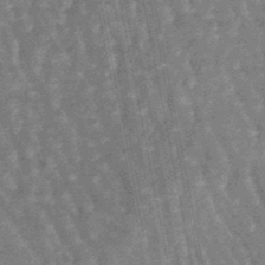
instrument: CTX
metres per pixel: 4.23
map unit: lHb
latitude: -47.3698
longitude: 78.6140
